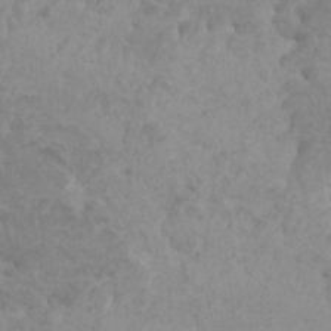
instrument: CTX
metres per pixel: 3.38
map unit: HNhu
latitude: 3.1970
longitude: -2.1011
